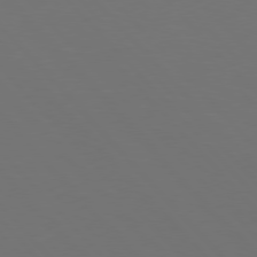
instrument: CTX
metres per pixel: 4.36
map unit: Hpe
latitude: 77.0080
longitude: -168.7813
